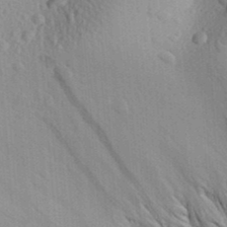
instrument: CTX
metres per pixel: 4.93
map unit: Aa
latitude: 29.8205
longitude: -138.6868
